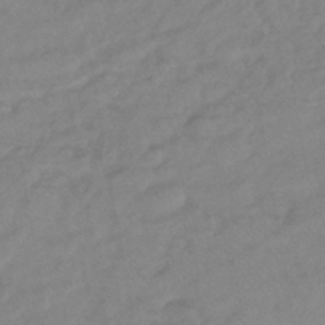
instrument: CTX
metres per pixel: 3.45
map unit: eHb
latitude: -43.1242
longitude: 85.4643
